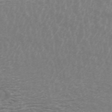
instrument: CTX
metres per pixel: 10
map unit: ANa
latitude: 44.7624
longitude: 26.3495
